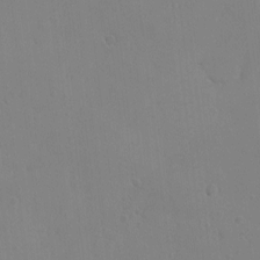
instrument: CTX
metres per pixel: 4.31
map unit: eHh
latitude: -3.1998
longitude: 19.5777
